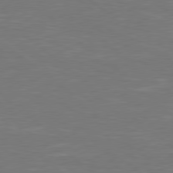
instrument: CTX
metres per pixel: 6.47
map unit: Hpe
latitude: 78.6302
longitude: -126.2712
